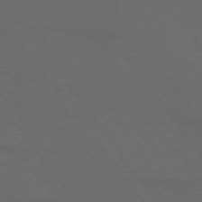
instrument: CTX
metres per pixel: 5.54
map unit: lApd
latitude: 73.8962
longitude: -72.4223
